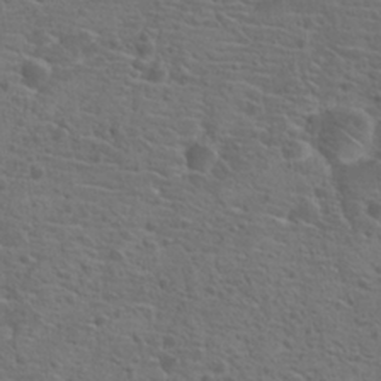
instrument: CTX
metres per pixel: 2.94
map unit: Hto
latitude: 19.1781
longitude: -42.4034
